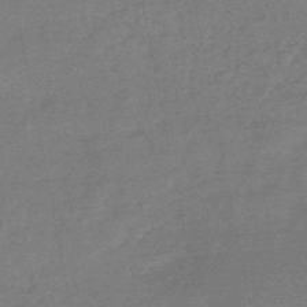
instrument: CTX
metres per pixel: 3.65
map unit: HNb
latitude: -49.2565
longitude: -39.0647
